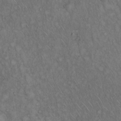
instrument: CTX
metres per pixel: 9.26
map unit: Hto
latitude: 15.3860
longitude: -56.6679
